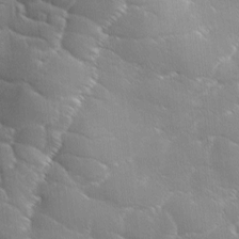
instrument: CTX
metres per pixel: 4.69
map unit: Ave
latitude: 1.5749
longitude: -113.8772
